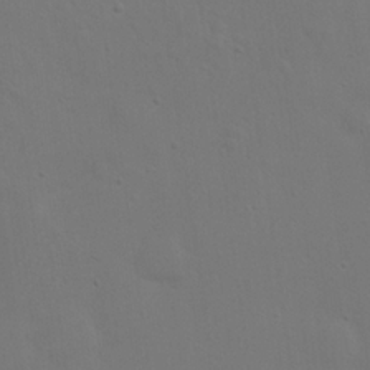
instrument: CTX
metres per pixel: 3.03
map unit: eHh
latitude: 23.8016
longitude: -69.7639
